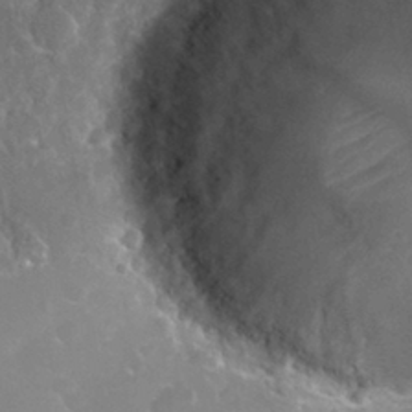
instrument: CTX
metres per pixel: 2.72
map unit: Nhu
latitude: 28.1955
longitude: -62.0444
